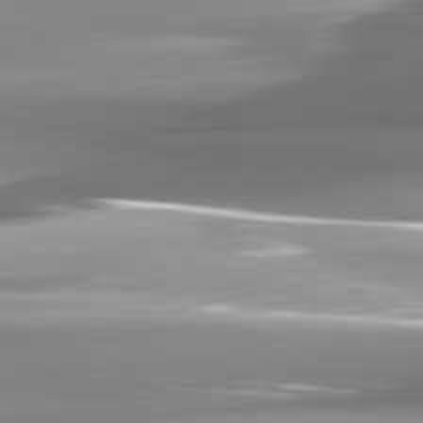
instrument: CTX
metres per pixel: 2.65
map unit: lApd
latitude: 82.5167
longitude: -141.6693
